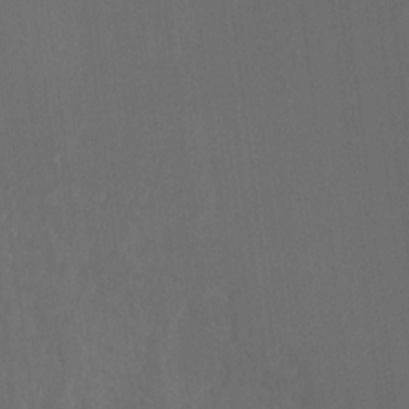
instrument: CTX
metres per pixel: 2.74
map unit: Ht
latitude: -8.5196
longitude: -38.6868
